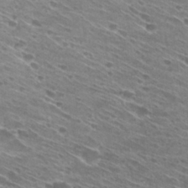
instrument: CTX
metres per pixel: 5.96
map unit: Hto
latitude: 29.4237
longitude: -45.7827
